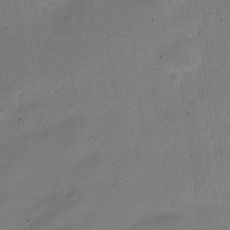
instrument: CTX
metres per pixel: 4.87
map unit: Nve
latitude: -24.6140
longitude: 106.5385
